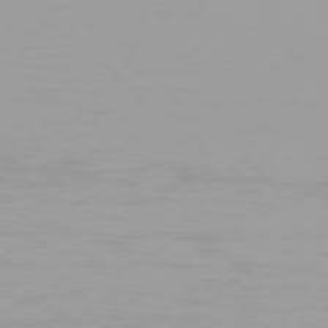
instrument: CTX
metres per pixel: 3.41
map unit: Hpe
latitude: 77.7827
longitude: -137.3671
